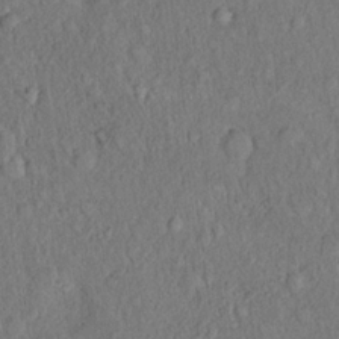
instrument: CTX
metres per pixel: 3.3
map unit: eHh
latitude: 19.0269
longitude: -62.3468
